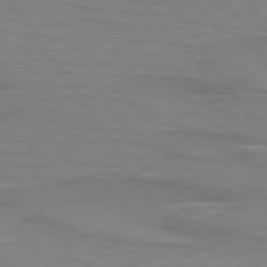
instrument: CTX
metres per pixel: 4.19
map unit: lApd
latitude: 73.8017
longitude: -62.1956
